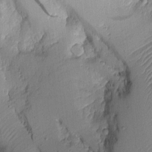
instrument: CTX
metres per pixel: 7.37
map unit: Aa
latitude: 9.6505
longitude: -127.0081
